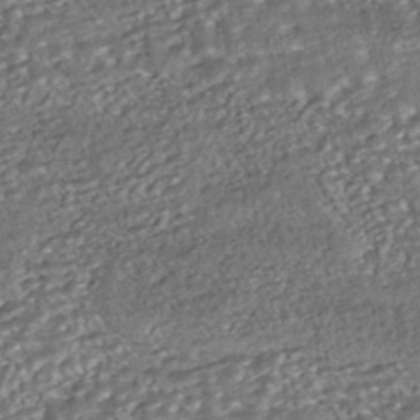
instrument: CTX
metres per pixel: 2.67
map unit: HNhu
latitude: -43.5966
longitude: 108.0850
